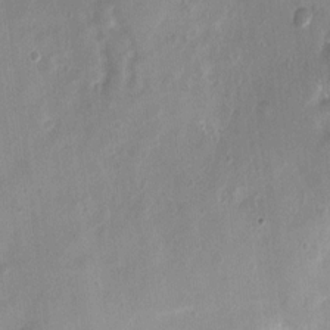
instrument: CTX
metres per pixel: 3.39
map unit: Nhu
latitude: 4.5546
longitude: -16.2523
